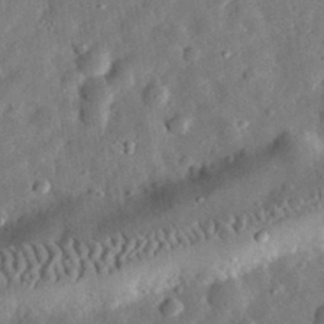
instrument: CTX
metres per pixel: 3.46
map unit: eHh
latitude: 31.7261
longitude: -77.1592
